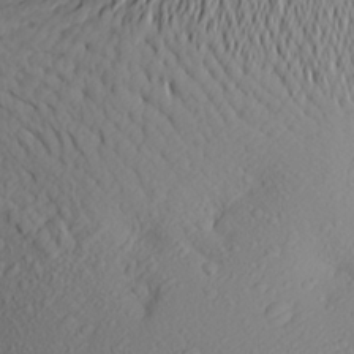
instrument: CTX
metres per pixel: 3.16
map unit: Aa
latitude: 26.0444
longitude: -146.6113
